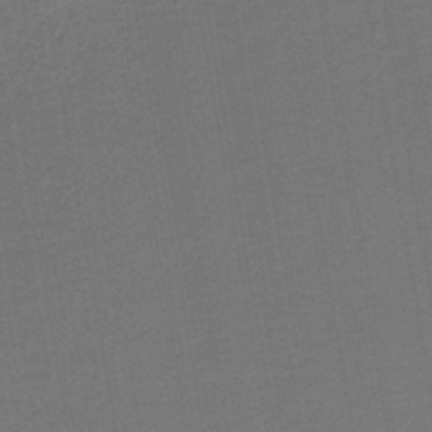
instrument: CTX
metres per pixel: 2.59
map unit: HNb
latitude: -43.8233
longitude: 51.6911
